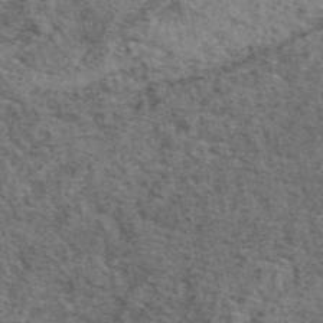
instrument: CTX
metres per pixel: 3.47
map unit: eAb
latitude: 49.0269
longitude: 105.9367
